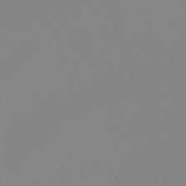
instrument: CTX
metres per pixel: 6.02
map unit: lHb
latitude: -49.2565
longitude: 81.5588
